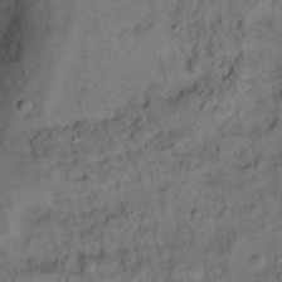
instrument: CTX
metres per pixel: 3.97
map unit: Hto
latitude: 12.5168
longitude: -36.8947
